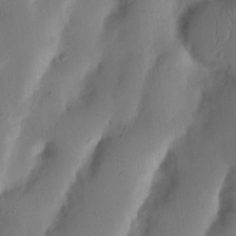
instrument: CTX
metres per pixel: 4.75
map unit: Nhu
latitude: 19.4237
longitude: -74.2712
